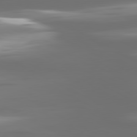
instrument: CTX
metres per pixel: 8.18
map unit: lApd
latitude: 81.0080
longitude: -138.1578
